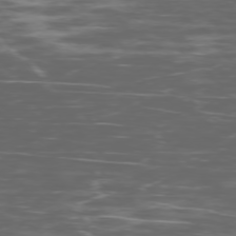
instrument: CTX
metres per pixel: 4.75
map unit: Ap
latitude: -76.3117
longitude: -69.4427
